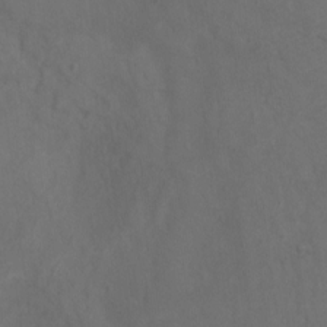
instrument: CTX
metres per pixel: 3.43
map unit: Ht
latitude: 1.7449
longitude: -34.2144
